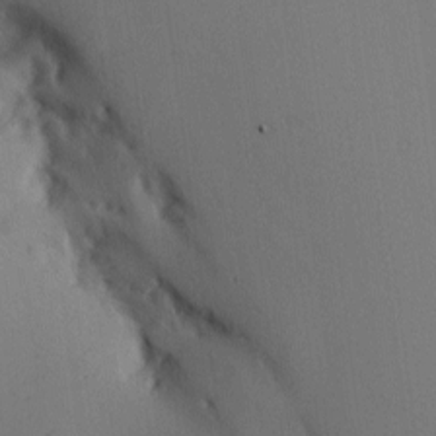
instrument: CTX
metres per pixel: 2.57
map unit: Ave
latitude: 2.6868
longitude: -111.2726
